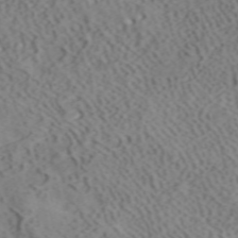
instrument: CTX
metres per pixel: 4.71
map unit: ANa
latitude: 41.5371
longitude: 33.6344
